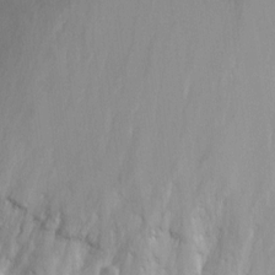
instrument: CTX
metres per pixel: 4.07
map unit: Nhu
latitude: 5.2348
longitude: -18.4034
